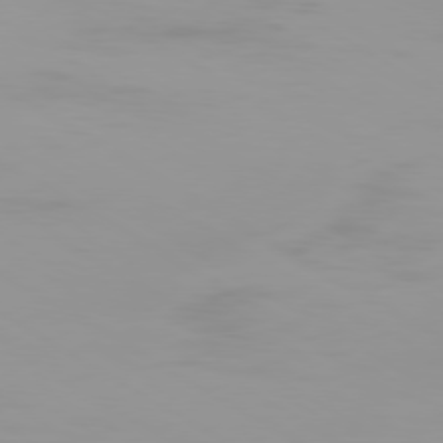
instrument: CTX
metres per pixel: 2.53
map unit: Ap
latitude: -79.6721
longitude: -92.3467
